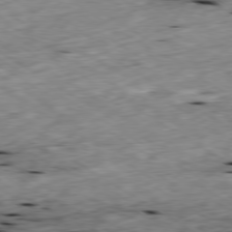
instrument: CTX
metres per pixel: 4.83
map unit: Ap
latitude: -79.7477
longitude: -90.2334
